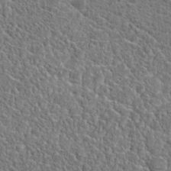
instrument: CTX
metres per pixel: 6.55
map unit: Hto
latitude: 19.4426
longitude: -37.2159
